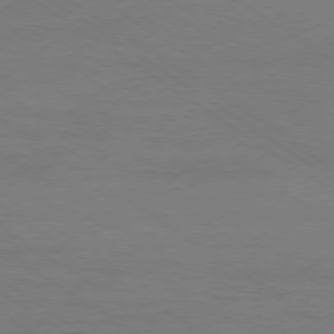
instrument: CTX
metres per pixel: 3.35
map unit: Ap
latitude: -79.5966
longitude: -55.1025
